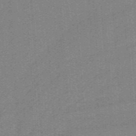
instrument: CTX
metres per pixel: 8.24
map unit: HNb
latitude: -38.6141
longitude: 53.7855
